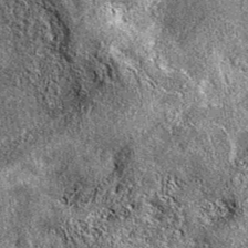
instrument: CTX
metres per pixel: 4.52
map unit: eAb
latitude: 37.3104
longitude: 111.0864
